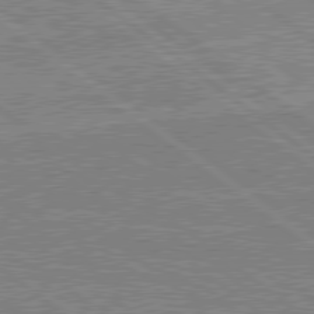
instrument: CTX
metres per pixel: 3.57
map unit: lApd
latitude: 79.4805
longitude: 167.6155
